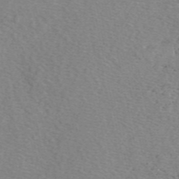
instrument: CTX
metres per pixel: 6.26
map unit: eAb
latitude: 48.7813
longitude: 107.6722
